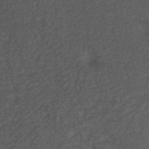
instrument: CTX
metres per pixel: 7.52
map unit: ANa
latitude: 39.6505
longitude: 29.2376
